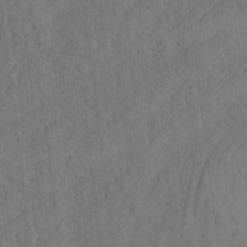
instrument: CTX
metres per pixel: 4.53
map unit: eHh
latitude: -2.8219
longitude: 14.5574
